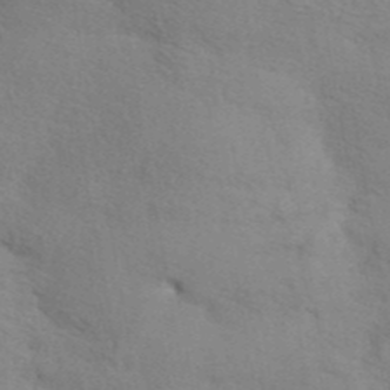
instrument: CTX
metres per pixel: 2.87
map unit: ANa
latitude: 41.6127
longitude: 51.5966
